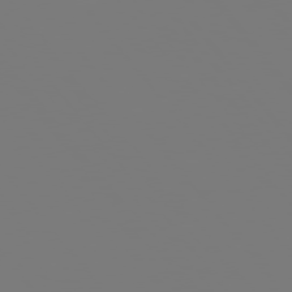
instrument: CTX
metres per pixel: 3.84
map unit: Hpe
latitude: 75.7261
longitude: -142.3845
